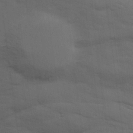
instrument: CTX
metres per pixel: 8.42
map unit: Ave
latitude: 17.4993
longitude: -129.0647
